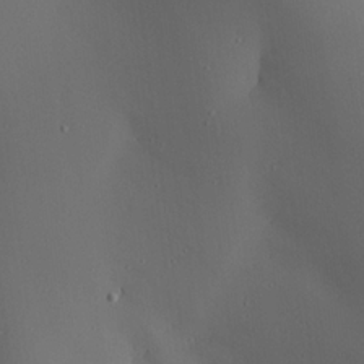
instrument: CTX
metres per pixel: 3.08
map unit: Aa
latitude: 23.4048
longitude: -127.0081
